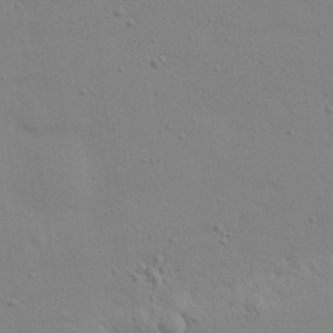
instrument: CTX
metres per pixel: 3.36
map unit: eHh
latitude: 25.0458
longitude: -69.8206
